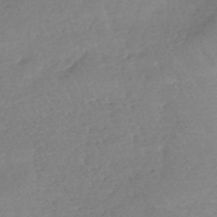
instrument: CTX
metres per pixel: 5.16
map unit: lHb
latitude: -41.4265
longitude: 68.8030
